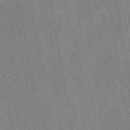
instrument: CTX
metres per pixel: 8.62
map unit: lHb
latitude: -44.8597
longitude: 74.7275
